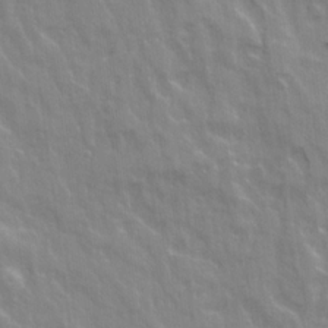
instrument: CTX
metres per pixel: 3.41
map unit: Ave
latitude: 21.4805
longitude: -134.5734
